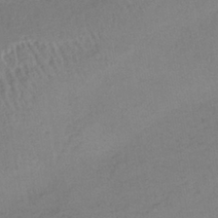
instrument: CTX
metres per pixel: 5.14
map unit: lHb
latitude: -38.6897
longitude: 68.5762
